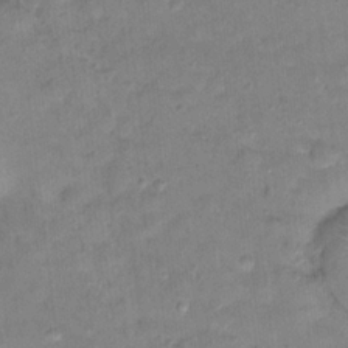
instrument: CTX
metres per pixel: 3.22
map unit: Hto
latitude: 18.1577
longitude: -39.1592
